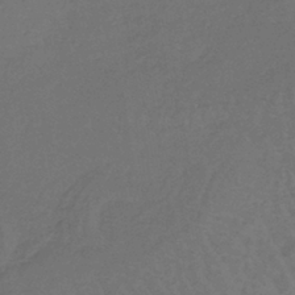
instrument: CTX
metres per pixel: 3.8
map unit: lHb
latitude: -39.7667
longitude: 62.3873
